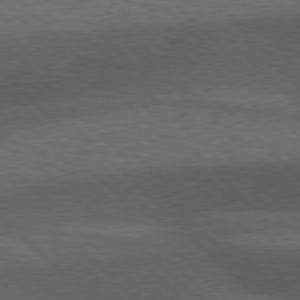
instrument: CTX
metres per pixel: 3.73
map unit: lApd
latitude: 76.9513
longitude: -60.1955
